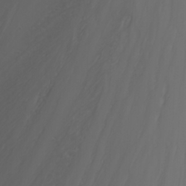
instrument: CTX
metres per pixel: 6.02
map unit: Nhu
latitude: -7.4832
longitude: -69.4993
